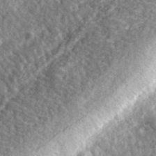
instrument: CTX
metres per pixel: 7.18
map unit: eHh
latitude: 34.8191
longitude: -79.5749
